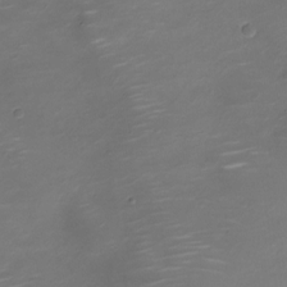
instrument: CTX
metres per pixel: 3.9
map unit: Nve
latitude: -20.5573
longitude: 105.5021
